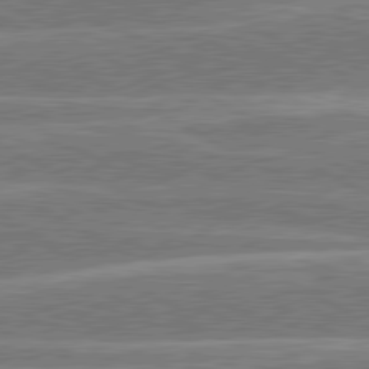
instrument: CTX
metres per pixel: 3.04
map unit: lApd
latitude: 80.6868
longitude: -131.8017
